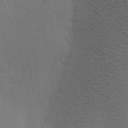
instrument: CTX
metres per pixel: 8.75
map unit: Hve
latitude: 2.4412
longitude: -124.2522
